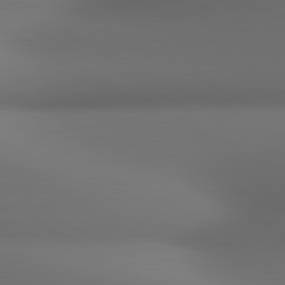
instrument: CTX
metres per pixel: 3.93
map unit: lApd
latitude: 80.9892
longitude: 136.1983
